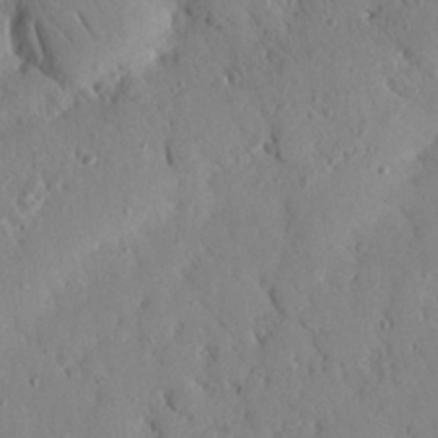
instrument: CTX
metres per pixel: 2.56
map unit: Nhu
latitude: 21.5749
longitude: -77.6127
